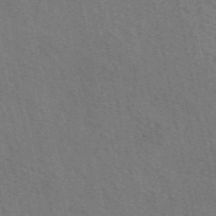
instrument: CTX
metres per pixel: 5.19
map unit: eAb
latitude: 51.6882
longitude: 114.9353
